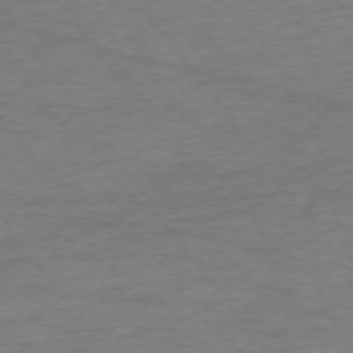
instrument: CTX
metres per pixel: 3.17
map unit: Ap
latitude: -74.8219
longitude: -84.9325
